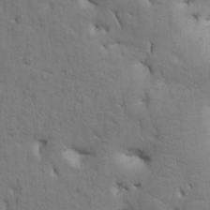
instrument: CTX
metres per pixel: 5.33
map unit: Htu
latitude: -0.1984
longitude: 174.0472
